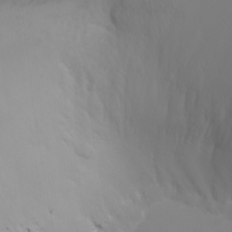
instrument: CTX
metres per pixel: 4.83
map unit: eHh
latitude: -5.2942
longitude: -84.5735
